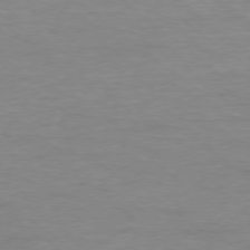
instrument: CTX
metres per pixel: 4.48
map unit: Ap
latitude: -78.3684
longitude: -89.2726
